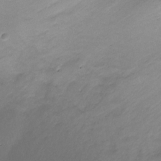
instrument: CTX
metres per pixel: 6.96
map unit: Ht
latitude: -8.5196
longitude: -39.3104
